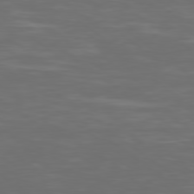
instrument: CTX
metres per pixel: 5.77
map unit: Ap
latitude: -79.0486
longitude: -103.9150
